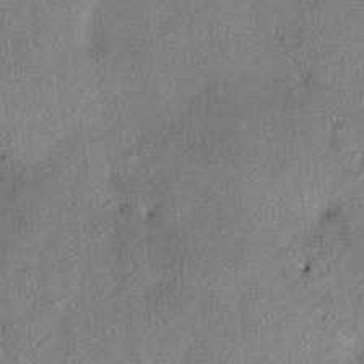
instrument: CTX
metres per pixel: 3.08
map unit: HNhu
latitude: 13.7450
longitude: 10.3684
